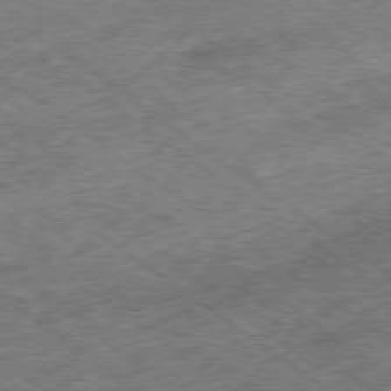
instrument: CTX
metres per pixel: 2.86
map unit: Ap
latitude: -79.1242
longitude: -50.2900
